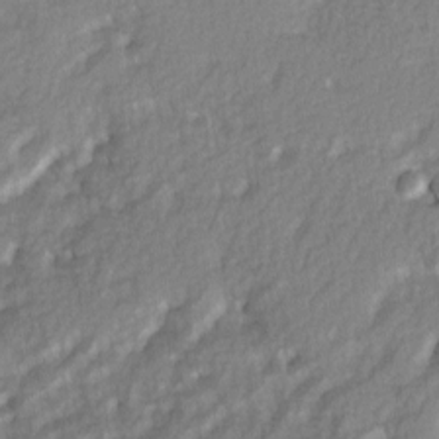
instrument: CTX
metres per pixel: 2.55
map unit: Ave
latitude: 2.4034
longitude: -110.3090
